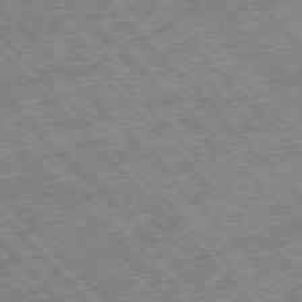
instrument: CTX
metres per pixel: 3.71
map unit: Hpe
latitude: -77.0486
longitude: 13.2943
